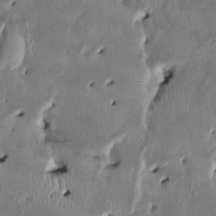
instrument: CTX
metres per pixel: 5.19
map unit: HNhu
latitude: 2.4601
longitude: -5.5938
